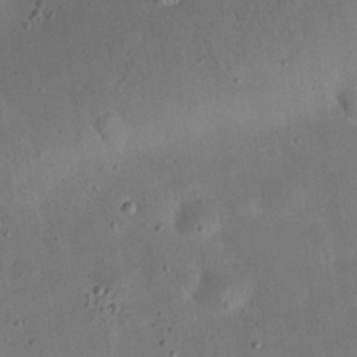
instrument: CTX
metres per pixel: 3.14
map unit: eHh
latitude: 24.2144
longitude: -67.8394
